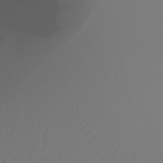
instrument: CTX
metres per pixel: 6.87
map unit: Ht
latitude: -14.8597
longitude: -49.1781
